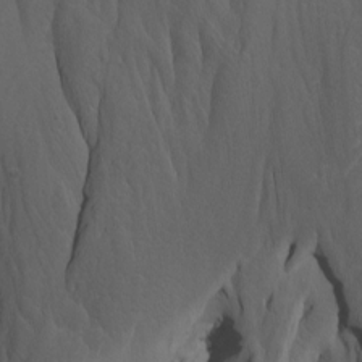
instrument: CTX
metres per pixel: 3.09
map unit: Htu
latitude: -7.9556
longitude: -66.7624
